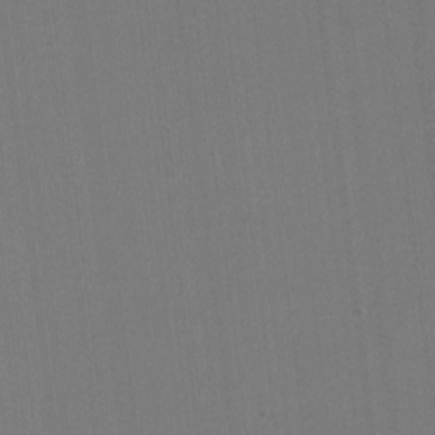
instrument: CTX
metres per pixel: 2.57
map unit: lHvf
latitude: -11.8989
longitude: -103.2159
